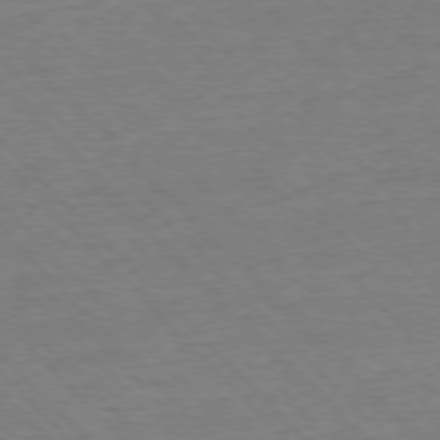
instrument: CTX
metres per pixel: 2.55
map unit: Ap
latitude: -77.4454
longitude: -95.0081
